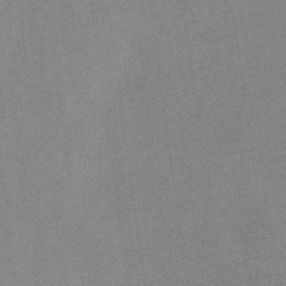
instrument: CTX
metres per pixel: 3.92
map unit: eHb
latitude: -32.7086
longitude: 67.8233
